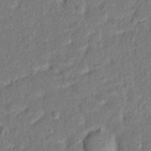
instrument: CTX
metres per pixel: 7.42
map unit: Hto
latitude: 13.7639
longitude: -38.7435
